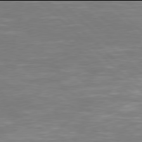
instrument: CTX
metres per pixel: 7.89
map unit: Hpe
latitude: 77.9906
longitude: -124.5923
